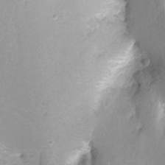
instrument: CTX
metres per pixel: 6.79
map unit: Nhu
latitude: -8.5196
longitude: -73.0269
